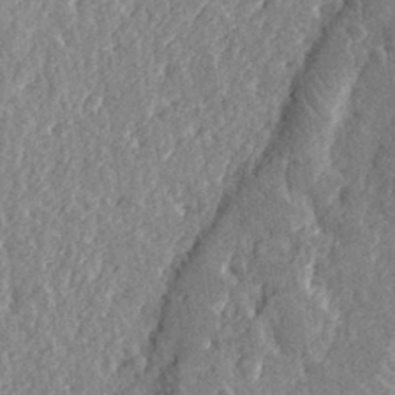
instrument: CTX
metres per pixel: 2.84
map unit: eHh
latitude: 32.3089
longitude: -79.4616
